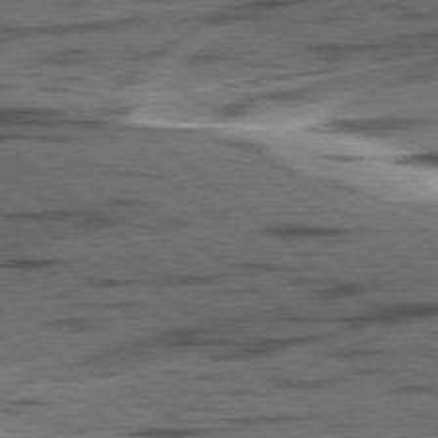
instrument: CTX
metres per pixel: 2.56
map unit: lApd
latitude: 78.7435
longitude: -49.8205
